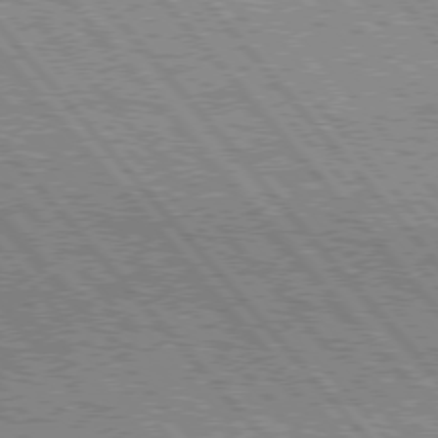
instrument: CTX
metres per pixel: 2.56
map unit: Hpe
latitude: 75.7261
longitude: -126.0822
